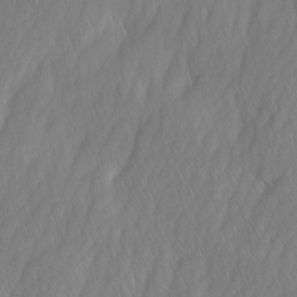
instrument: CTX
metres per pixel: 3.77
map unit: Ave
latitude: -0.9164
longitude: -113.4237
